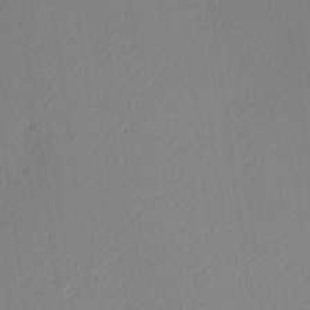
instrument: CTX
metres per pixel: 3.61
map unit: Ave
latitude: 3.3670
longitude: -114.9135
